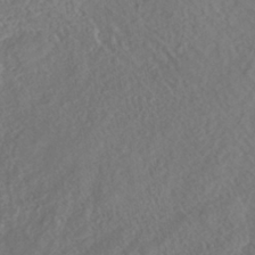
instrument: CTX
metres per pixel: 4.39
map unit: Nhe
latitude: -40.6896
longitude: -110.4223
